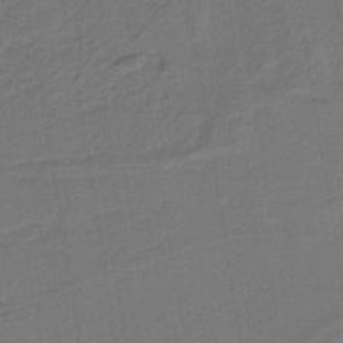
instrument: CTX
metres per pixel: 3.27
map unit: lHb
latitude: -39.8423
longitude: 55.0109
